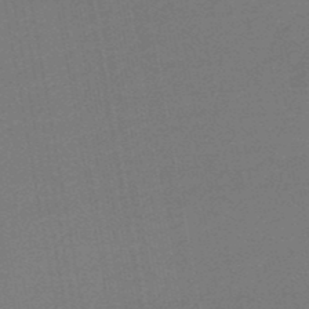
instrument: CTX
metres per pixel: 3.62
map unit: HNb
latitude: -48.3118
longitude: 59.8422
